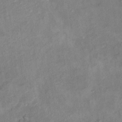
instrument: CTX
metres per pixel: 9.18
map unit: Ht
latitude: 13.9150
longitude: -39.5182
